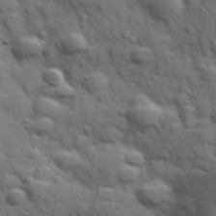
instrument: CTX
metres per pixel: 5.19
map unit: Hve
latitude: 31.8017
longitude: 150.5385
